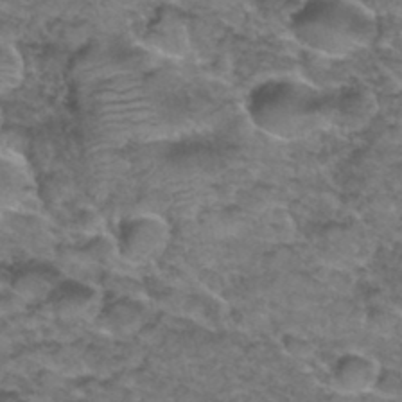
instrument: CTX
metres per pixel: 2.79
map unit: Hto
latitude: 36.1200
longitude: -48.3089
